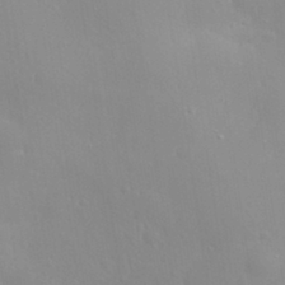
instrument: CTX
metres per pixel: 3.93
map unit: eHh
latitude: 31.6505
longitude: -58.2334
